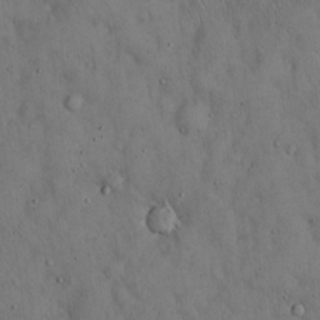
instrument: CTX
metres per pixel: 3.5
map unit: Hto
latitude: 15.4427
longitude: -59.9528
